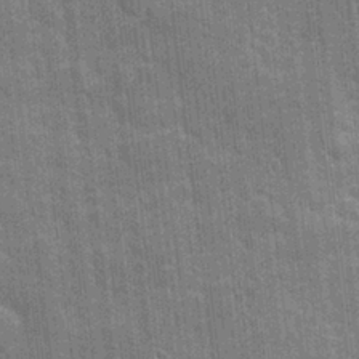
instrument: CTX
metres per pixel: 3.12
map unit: eHh
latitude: 6.9892
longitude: -74.5924
